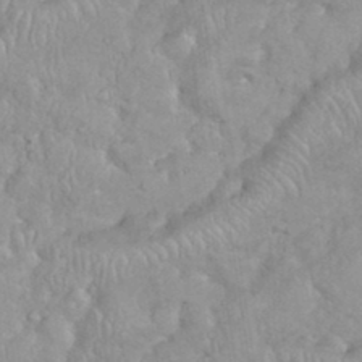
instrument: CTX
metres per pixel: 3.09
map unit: eHh
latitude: 35.9528
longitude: -61.9339
